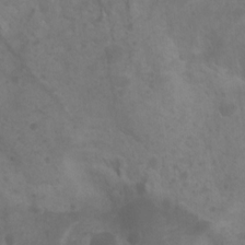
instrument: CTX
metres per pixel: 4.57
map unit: Ht
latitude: 2.5168
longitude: -22.4412
